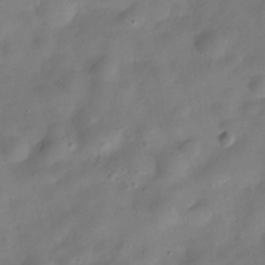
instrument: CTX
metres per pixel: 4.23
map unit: Hve
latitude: -31.4265
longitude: 94.7463
